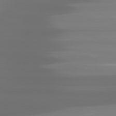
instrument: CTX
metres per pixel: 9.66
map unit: lApd
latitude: 81.3293
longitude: -137.2915
